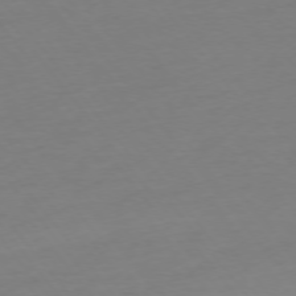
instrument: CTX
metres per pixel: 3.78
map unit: Hpe
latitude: -75.8045
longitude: -15.7828
